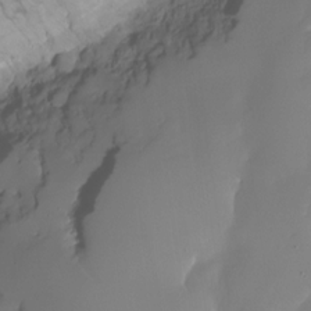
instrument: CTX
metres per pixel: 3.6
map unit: HNhu
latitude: -24.0283
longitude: 51.0297
